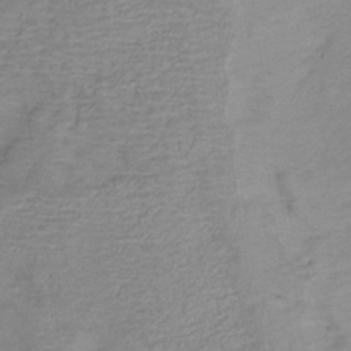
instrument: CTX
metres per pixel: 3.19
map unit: HNb
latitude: -34.5763
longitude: 55.3699
